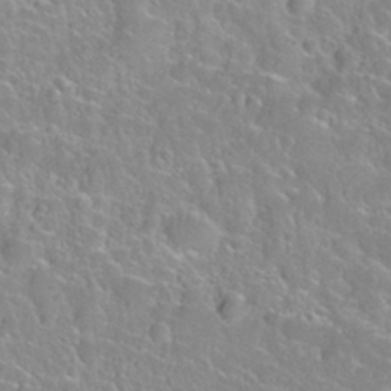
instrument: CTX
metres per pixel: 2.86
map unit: Nhu
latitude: 28.1389
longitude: -52.3279
